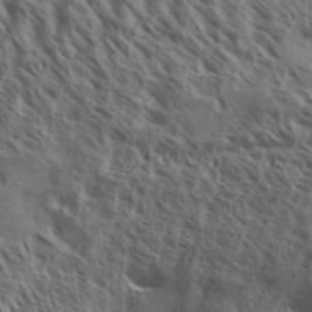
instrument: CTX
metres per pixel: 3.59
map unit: Aa
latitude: 33.1214
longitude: -138.7246
